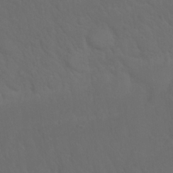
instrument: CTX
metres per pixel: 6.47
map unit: Nhu
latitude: 23.0458
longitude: -65.4426
